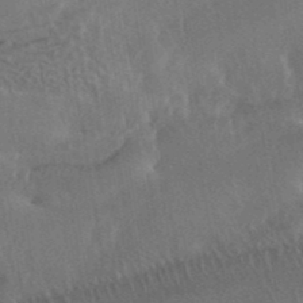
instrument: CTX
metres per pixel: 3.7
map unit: ANa
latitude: 39.9339
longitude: 29.4454
